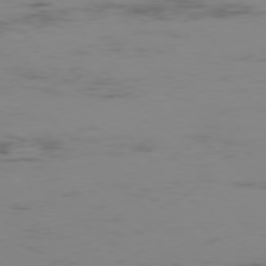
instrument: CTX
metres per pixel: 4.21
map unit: Ap
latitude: -76.9731
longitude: -82.5545
